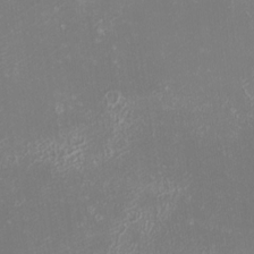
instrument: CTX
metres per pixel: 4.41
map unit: Nhu
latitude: -0.6708
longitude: -78.6113
